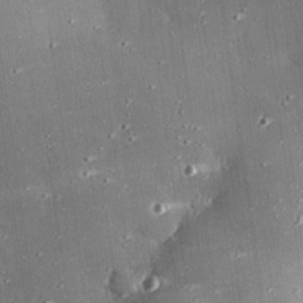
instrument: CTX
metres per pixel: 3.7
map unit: eHh
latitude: 25.2159
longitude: -89.1026
